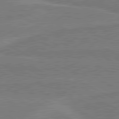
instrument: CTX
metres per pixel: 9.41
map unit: lApd
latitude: 80.8947
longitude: 168.0661
